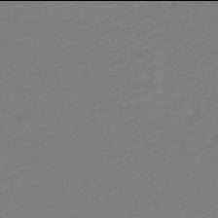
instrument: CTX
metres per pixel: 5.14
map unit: lHb
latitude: -42.0094
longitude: 52.6707
